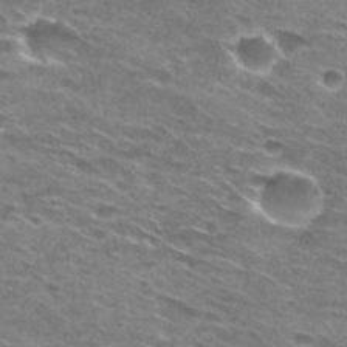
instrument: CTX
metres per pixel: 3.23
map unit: Hto
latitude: 29.9150
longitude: -46.2901
